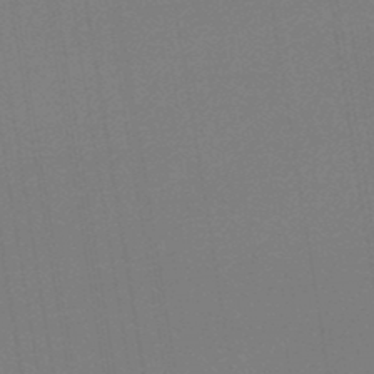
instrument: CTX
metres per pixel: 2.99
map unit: lHb
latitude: -46.1228
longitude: 59.0486
